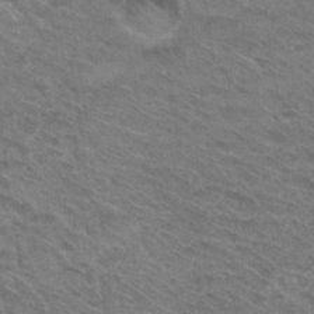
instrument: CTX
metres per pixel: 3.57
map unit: Hto
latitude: 31.1026
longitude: -47.3482
